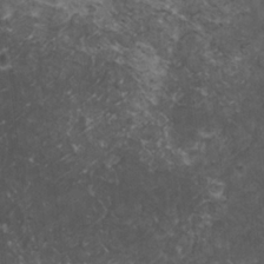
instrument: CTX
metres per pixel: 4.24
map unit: HNhu
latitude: 2.8569
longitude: 4.0661
